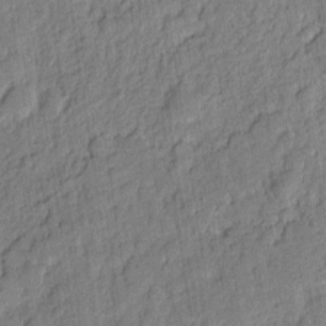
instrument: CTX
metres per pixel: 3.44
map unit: eHh
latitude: 6.8191
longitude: -75.7261
